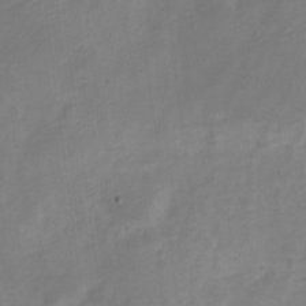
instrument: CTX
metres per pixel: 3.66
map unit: Nve
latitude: -20.8597
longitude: 107.7856
